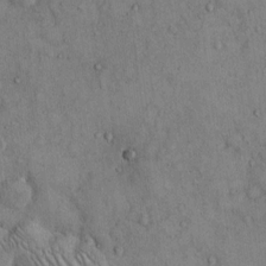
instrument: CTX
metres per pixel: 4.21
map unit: Hto
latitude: 11.5938
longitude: -59.7639
